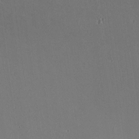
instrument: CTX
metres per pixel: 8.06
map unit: HNhu
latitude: -0.4629
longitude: -2.1578
